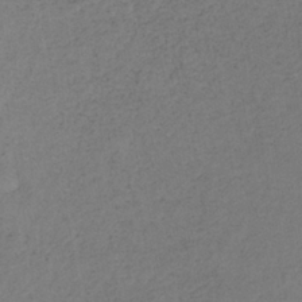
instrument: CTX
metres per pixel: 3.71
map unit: lHb
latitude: -38.1795
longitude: 69.1053
